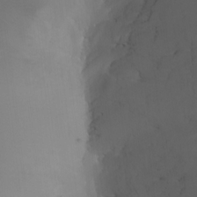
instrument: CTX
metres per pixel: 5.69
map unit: HNhu
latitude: 8.3845
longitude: -1.5938
